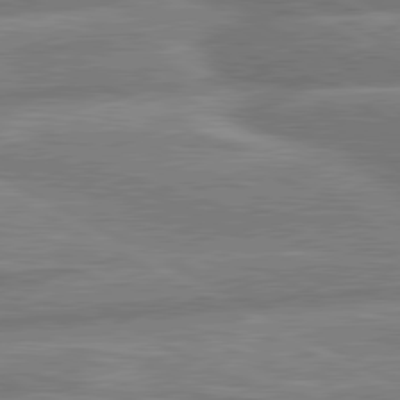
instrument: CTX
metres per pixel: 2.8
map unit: lApd
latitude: 80.6113
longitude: -166.6112
